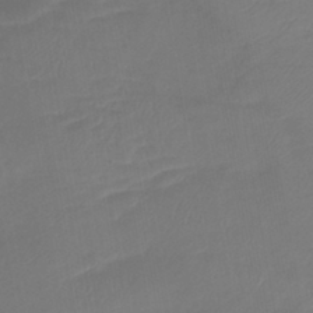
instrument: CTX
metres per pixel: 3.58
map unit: lHb
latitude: -41.3509
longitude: 77.5966
